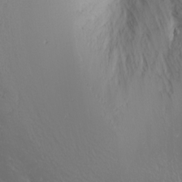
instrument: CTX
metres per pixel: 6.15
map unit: Nhu
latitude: -0.3685
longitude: -78.8569
